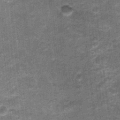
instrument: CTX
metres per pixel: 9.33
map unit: Nhu
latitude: 1.6693
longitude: -17.3292
